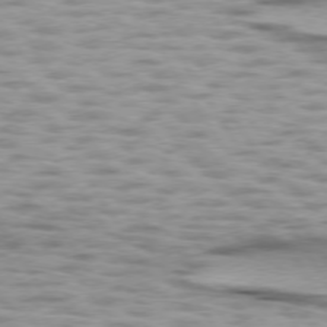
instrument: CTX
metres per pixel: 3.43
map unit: lApd
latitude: 75.4049
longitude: -50.3845
